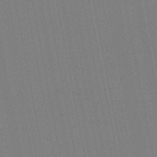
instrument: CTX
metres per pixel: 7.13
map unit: lHb
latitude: -47.6533
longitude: 78.2361
